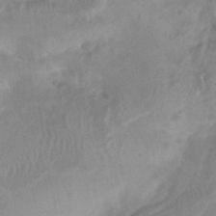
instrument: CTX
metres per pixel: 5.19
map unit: Nhu
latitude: -12.1795
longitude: -74.2523
